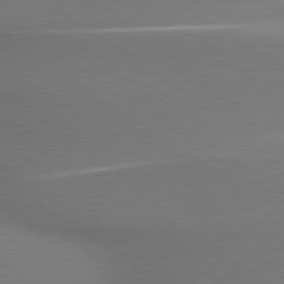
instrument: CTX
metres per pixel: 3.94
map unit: lApd
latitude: 79.6505
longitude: 178.5196
